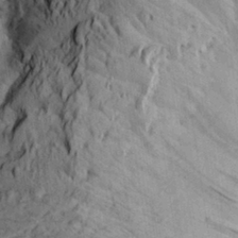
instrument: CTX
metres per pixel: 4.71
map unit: Aa
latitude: 28.3845
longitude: -134.7435
